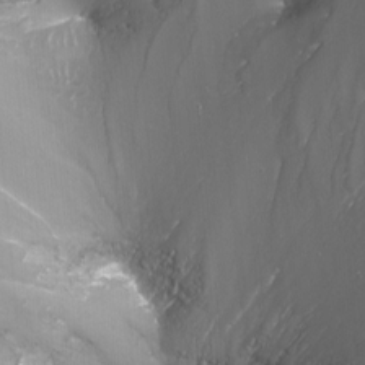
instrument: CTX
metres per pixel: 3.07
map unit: Nhu
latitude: -14.0283
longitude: -64.4790
